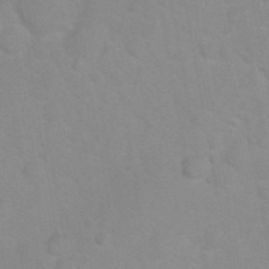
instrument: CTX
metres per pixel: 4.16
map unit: Nhu
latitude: 27.0648
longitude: -61.9339
